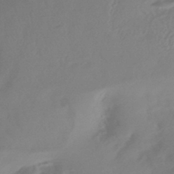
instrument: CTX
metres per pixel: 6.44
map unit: HNhu
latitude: -43.6910
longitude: 92.2739
